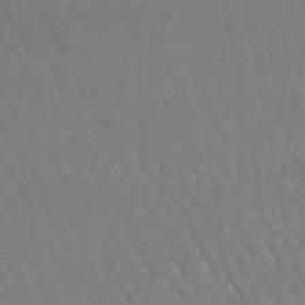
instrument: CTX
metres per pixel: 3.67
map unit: lHb
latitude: -46.4251
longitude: 76.2550
